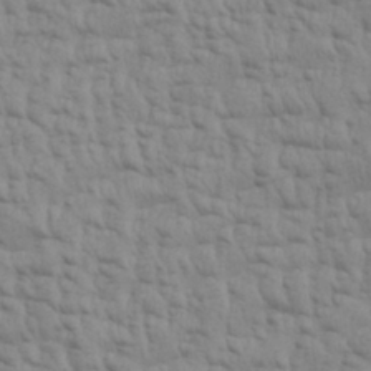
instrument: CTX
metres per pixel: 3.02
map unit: Aa
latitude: 30.3468
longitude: -134.7624
